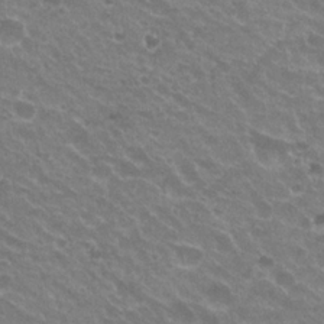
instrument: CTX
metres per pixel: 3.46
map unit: Hto
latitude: 23.3671
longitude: -31.8584
